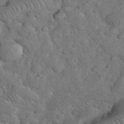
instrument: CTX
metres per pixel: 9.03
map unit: eHh
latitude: 36.1011
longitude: -64.9703
